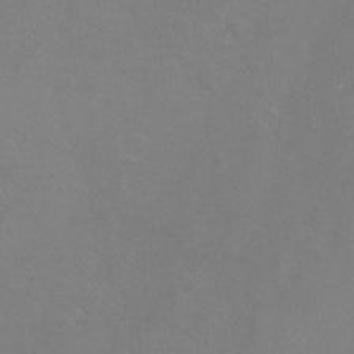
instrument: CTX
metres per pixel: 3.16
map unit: eHh
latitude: -10.8219
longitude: -65.8016
